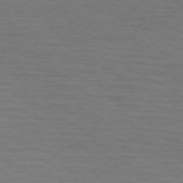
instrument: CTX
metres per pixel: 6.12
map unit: Hpe
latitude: 74.5735
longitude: -131.7450
